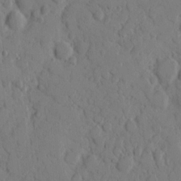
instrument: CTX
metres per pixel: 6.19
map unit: eHh
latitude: 8.9892
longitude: -64.7435
